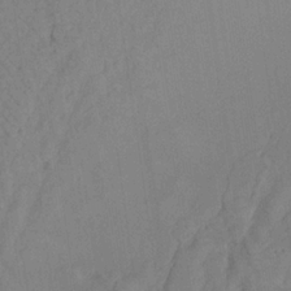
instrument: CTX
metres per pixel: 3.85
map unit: Aa
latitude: 20.1578
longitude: -141.2348
